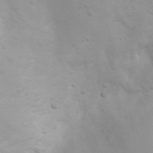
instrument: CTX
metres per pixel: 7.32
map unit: Ht
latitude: 3.3481
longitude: -22.6112
